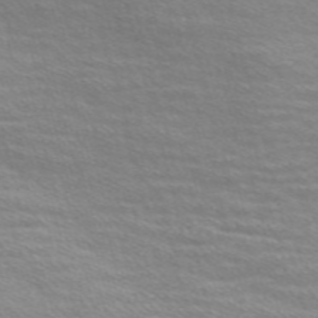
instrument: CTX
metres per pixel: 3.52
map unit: Nve
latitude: -57.1242
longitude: 60.2362
